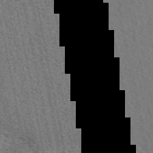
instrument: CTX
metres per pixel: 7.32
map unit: eAb
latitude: 51.5182
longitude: 114.8219
